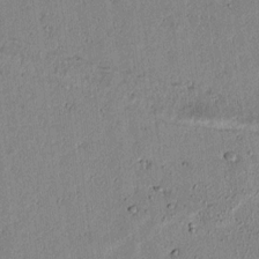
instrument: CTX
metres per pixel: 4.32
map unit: lAvf
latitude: 6.5924
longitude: 168.5573
